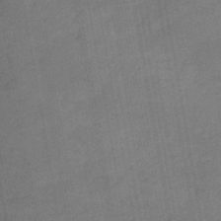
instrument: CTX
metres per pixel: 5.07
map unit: eHb
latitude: -39.9178
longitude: 82.7841
